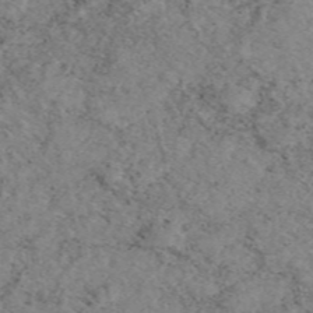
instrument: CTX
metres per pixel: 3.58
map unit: eAb
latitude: 48.7624
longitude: 107.7100
